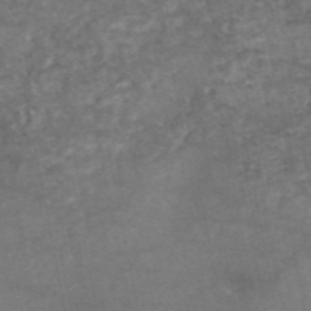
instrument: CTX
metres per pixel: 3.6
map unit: eAb
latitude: 47.1215
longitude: 120.1039
